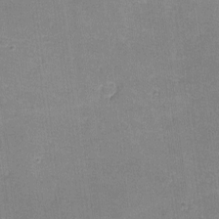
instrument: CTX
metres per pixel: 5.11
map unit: lHvf
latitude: -10.6896
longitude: -100.7435
